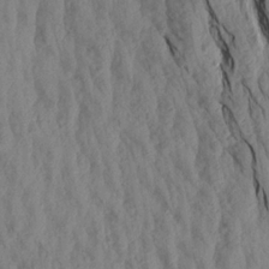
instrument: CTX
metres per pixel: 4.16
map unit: Aa
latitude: 18.9702
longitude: -146.7625
